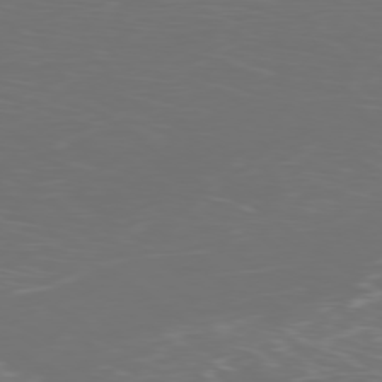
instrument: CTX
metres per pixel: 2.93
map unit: Ap
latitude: -78.8408
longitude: -93.6694
